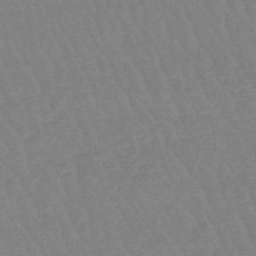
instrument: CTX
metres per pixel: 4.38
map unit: eHb
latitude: -46.2928
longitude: 80.1039
